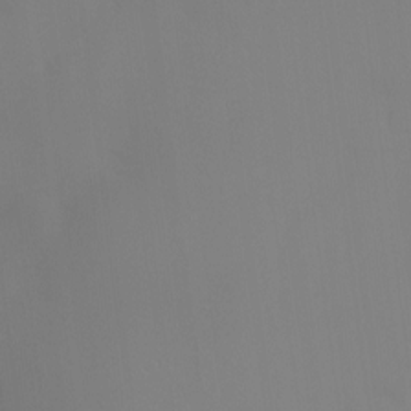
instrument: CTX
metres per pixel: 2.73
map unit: Ht
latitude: -15.2376
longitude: -53.1781
